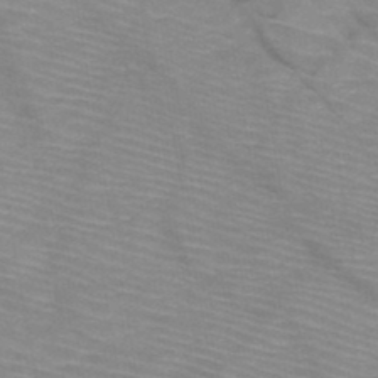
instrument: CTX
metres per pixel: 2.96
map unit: HNb
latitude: -47.2187
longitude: -45.0269
